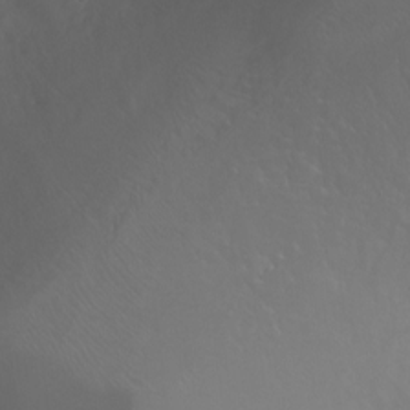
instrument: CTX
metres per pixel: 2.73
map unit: Ht
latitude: -1.0487
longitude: -45.9150
